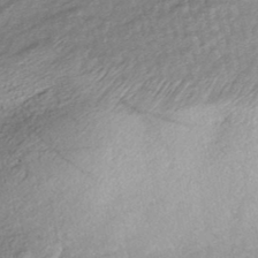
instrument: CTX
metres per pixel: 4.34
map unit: HNhu
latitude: -45.9367
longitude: 106.1606
